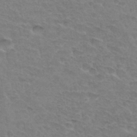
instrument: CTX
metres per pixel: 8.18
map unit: Hto
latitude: 33.7639
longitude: -45.8016
